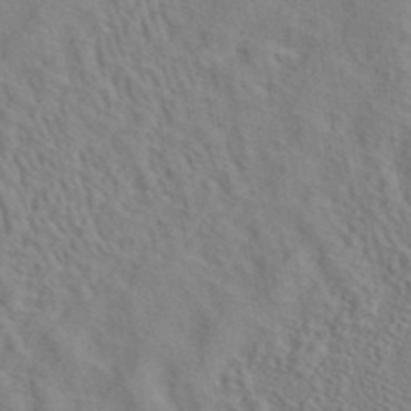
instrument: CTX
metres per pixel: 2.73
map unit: ANa
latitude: 40.5356
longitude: 29.0298
